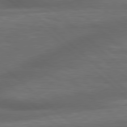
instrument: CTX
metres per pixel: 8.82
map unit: lApd
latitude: 79.1026
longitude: -117.0081
